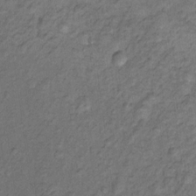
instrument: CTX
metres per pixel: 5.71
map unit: Nhu
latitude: 11.0836
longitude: -27.3860
